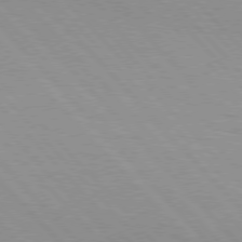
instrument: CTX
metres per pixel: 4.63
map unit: Hpe
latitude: 76.2711
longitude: -154.4601
